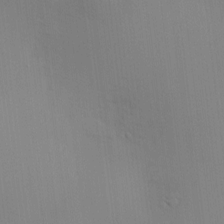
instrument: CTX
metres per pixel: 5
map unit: Htu
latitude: -6.9919
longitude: 175.4643
